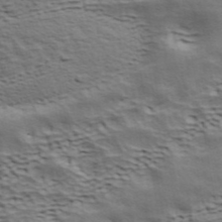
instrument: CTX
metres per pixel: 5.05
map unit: ANa
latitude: 41.7828
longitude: 49.8989
